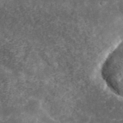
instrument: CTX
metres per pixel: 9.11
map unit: eHh
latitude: 36.8380
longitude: -79.6694
